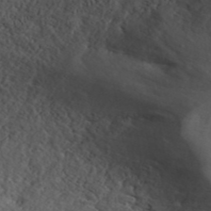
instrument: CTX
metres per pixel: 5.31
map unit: ANa
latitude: 42.7624
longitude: 52.9541
